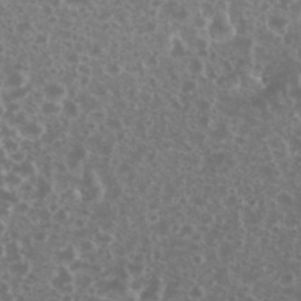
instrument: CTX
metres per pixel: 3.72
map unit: eHh
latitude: 34.4979
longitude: -61.6505
